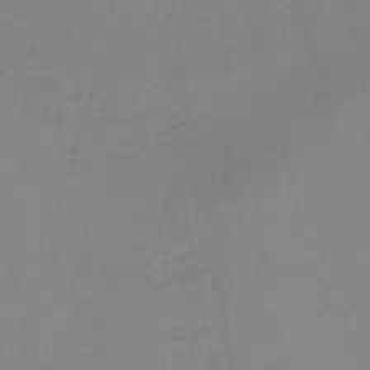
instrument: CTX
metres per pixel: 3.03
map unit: HNb
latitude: -35.1053
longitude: 51.8989
